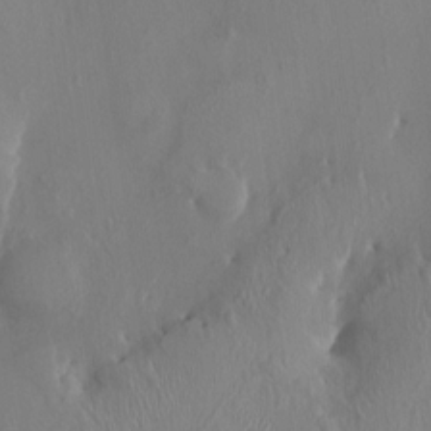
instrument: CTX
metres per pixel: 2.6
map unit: HNhu
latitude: 3.5560
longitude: -5.6316
